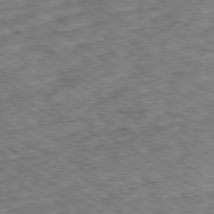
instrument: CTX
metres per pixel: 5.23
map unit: Ap
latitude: -79.9178
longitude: -49.4048
